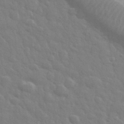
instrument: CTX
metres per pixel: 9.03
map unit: eHh
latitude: 32.7057
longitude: -70.4034
